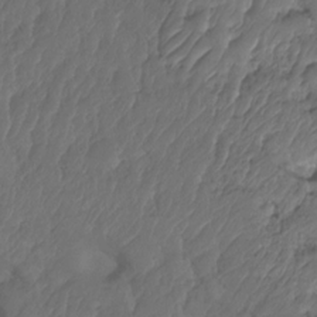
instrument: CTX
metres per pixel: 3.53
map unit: HNhu
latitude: -24.4629
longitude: 50.4629
